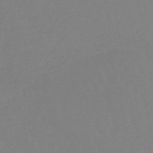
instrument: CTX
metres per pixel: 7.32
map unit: lHb
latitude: -45.6911
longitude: 67.2187
